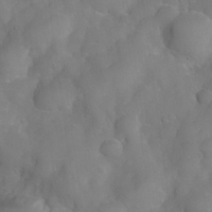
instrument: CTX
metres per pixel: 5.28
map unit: Nve
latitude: -27.1620
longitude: -147.8584
